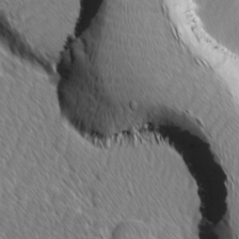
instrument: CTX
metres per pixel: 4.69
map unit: Ave
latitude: -1.4266
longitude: -113.5182
